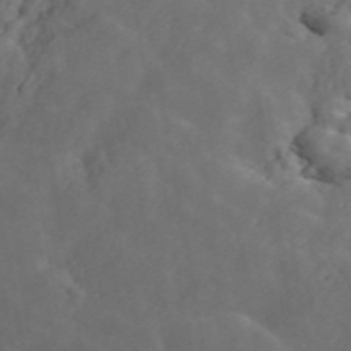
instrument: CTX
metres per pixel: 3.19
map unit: ANa
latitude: 47.6316
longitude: -83.8394
